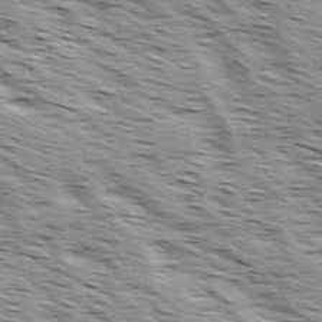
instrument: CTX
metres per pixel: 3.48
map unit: Ave
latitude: 14.5735
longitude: -103.6505
